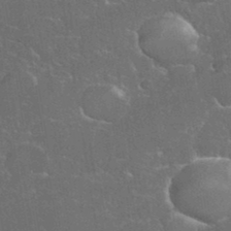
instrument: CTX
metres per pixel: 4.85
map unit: eHh
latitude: 36.9136
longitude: -61.5560
